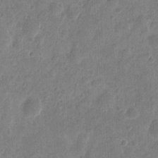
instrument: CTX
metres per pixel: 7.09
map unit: eHh
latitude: 9.3293
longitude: -73.5183
